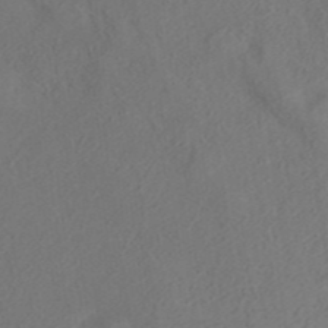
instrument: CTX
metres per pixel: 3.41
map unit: ANa
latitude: 36.3656
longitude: 13.8045
